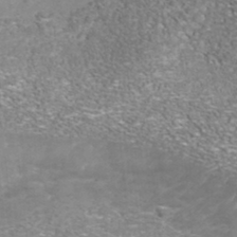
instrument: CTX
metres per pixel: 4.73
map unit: Nhu
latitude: -41.1431
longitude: -85.1781
